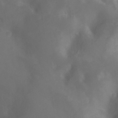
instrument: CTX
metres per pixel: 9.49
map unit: Nhu
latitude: -13.1431
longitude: -72.2523
